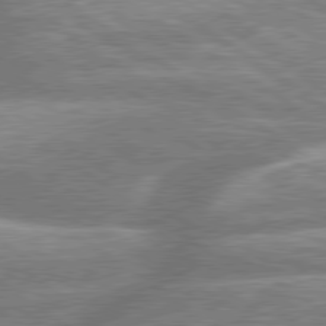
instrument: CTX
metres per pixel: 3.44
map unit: lApd
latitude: 79.6694
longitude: -159.4238
